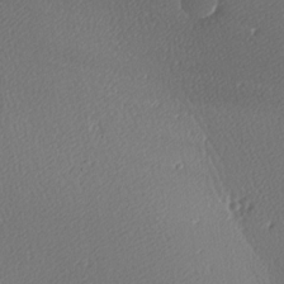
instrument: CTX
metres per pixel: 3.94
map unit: lAa
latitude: -9.7100
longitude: -128.0255
